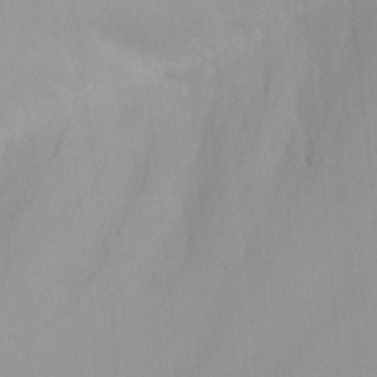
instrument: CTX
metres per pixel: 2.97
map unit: Nhu
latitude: -3.8800
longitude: -70.6679
